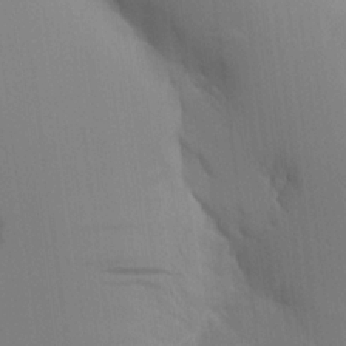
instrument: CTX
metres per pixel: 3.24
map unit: Aa
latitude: 16.8569
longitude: -148.9136
